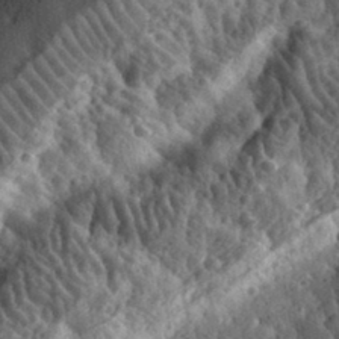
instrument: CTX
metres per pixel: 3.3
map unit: eHh
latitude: 34.5734
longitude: -79.4994
